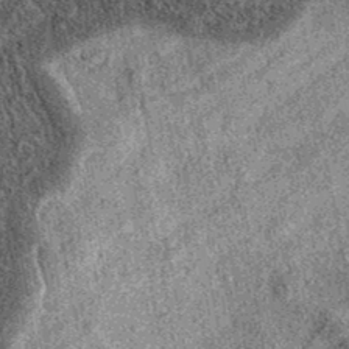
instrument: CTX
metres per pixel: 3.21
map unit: eAb
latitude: 37.6505
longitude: 108.4440
